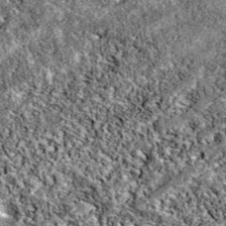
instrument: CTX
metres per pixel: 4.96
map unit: eAb
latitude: 38.8380
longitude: 111.9178
